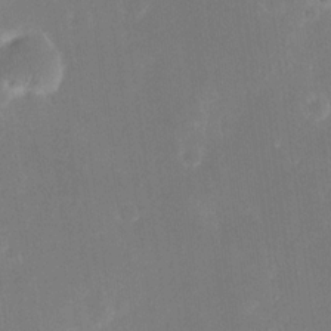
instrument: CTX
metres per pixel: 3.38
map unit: eHh
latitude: 19.0647
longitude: -70.2900
